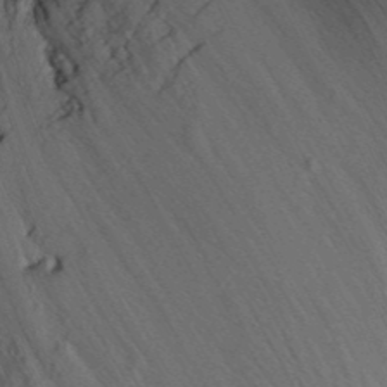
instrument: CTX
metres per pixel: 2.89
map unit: Nhu
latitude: -7.0675
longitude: -65.3482
